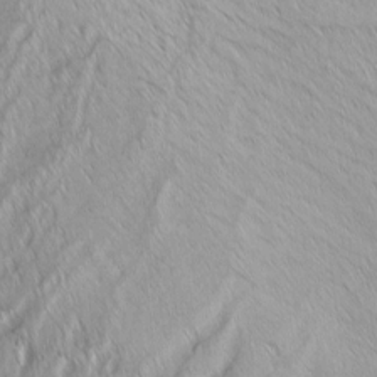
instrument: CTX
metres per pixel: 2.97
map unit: Aa
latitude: 8.1767
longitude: -131.2726
